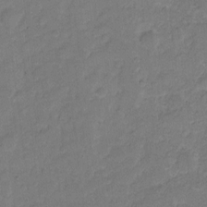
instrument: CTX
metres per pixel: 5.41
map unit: Hto
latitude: 5.4426
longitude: -61.2537
